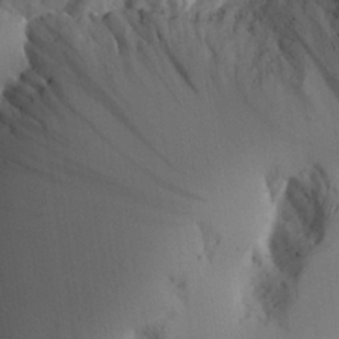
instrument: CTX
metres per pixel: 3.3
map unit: Aa
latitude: 26.1767
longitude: -132.6868
